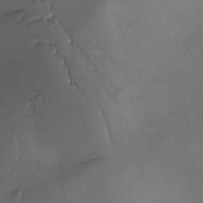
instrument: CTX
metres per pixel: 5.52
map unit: Ave
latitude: -7.7099
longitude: -121.8584
